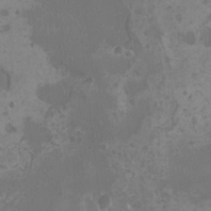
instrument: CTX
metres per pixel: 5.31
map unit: HNhu
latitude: -1.5588
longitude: 1.4455
